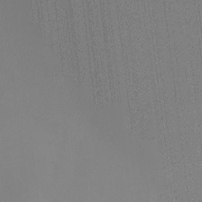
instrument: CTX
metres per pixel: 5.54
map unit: Ht
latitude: -15.3510
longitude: -46.0255
